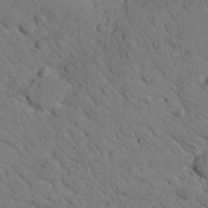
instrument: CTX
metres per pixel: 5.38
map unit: lHvf
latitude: 13.8772
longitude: 178.7274
